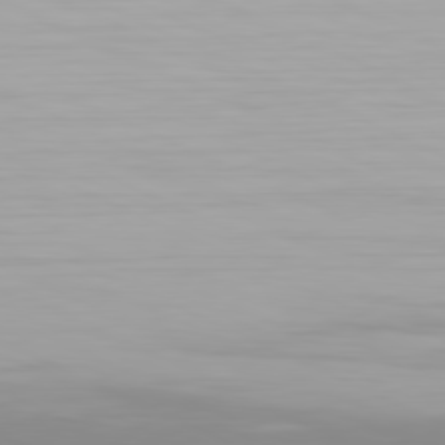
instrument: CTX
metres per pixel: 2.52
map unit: Hpe
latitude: -81.4644
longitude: 19.6155
